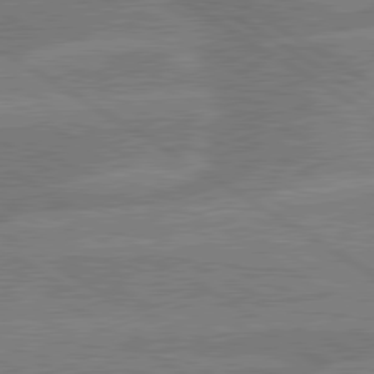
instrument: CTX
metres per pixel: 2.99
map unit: lApd
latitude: 79.8961
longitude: -132.8947
